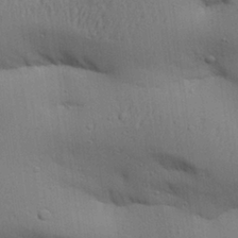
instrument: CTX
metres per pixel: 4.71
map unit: Aa
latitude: 27.6694
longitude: -130.0633
